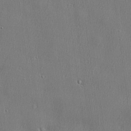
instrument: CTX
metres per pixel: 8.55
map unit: lHvf
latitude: 23.3671
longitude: 141.3510
